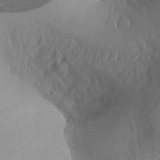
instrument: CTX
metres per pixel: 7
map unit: Aa
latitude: 32.3845
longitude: -141.1403
